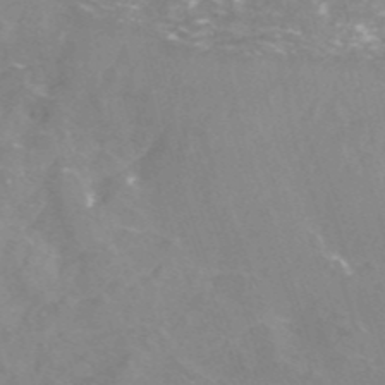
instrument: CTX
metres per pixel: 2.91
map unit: ANa
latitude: -38.2173
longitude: 97.1809
